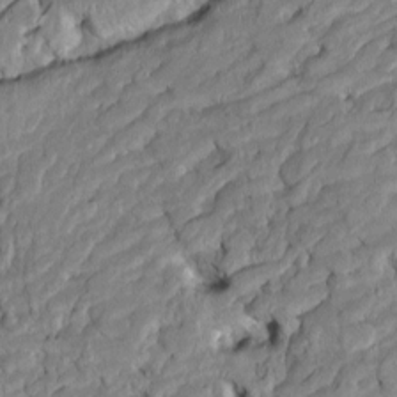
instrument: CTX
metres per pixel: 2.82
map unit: Htu
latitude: -7.2187
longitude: 145.4266
